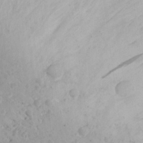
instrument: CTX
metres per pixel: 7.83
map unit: Aa
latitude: 22.8569
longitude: -145.7449
